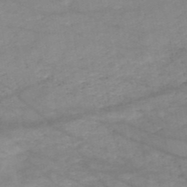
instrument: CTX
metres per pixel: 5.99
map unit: HNb
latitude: -50.7841
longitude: -39.9528
